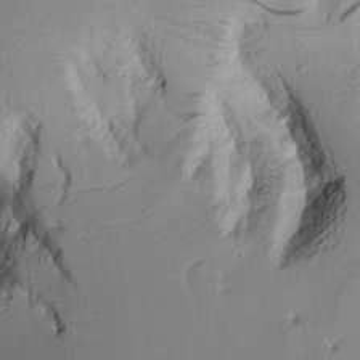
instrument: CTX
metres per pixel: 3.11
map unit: Aa
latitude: 10.2523
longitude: -126.8758
